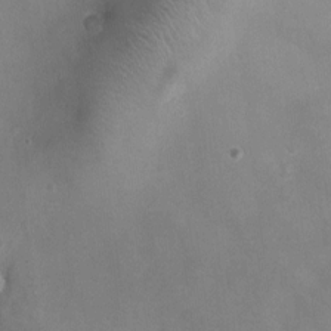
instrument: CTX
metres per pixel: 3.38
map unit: Ht
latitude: -4.5573
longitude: -19.4048
